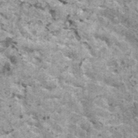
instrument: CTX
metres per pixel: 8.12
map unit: HNhu
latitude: 2.3656
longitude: 5.0108
